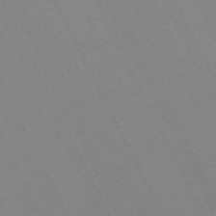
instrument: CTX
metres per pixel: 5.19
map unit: Hpe
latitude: -70.6708
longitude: 16.2740
